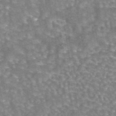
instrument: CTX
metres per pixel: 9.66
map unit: eAb
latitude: 44.1955
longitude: 106.8975
